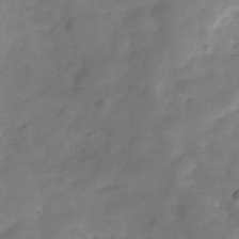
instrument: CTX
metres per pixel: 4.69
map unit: Hve
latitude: -31.3509
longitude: 92.5196
